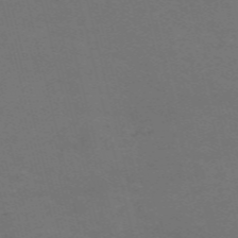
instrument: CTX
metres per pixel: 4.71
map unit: Nve
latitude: -59.2564
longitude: 63.3509
